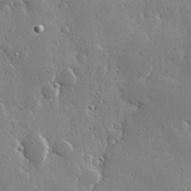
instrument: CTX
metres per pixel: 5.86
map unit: Hve
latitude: 28.8947
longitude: -91.8016
